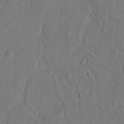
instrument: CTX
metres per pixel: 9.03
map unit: Nhu
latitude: 18.8191
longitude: -77.0080
